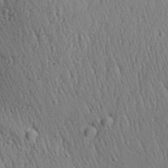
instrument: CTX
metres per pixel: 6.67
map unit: Aa
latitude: 27.7450
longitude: -140.9324
